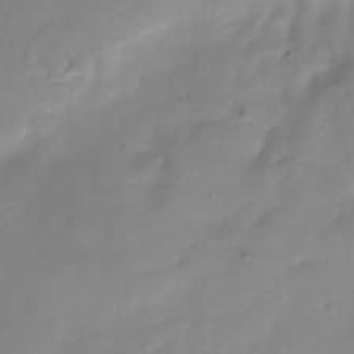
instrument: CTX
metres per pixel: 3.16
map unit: Hve
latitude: -32.5385
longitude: 91.2565
